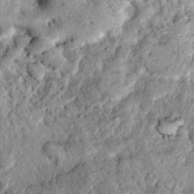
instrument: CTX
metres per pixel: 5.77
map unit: Hto
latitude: 15.2726
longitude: -35.4615
